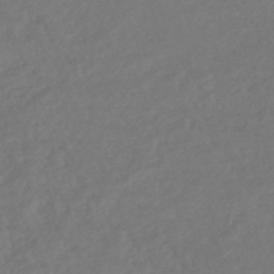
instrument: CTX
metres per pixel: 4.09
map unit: HNhu
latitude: -45.5588
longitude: 98.5574
